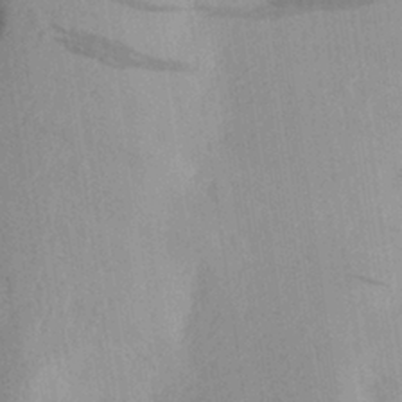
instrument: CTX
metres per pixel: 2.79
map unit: Aa
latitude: 26.4412
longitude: -146.5924
